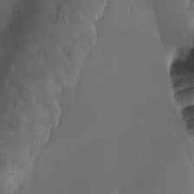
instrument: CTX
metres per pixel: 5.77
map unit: Ave
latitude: -6.8597
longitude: -122.1011
